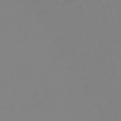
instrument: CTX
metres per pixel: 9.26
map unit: eHb
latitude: -49.3510
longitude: 85.4643
